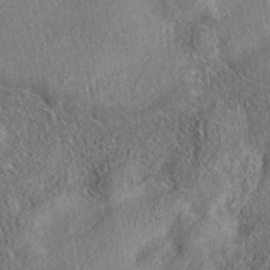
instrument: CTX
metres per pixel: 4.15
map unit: eAb
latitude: 37.0837
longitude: 112.1039
